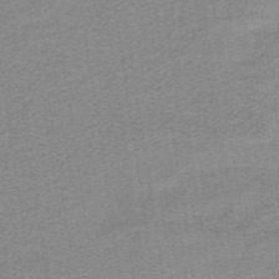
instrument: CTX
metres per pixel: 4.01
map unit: lHb
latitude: -40.4629
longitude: 53.9178
